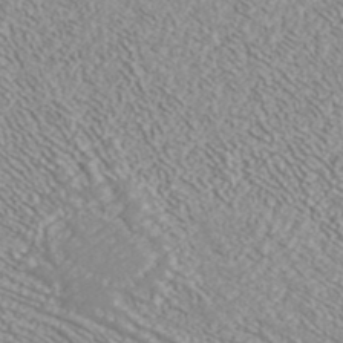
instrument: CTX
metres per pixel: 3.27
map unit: ANa
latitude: 41.4048
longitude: 28.7652
